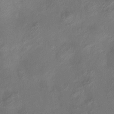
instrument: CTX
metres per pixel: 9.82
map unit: Htu
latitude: -14.0094
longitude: -45.3859
